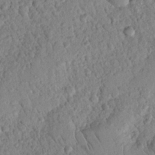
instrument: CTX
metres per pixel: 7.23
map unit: Nhu
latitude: 21.7261
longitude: -77.1025
